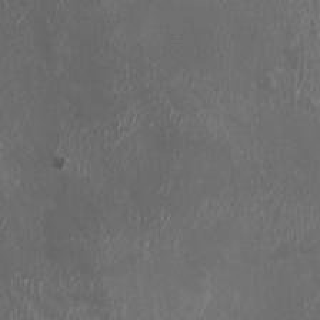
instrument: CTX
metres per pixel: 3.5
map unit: HNhu
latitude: 2.5545
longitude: -3.0458
